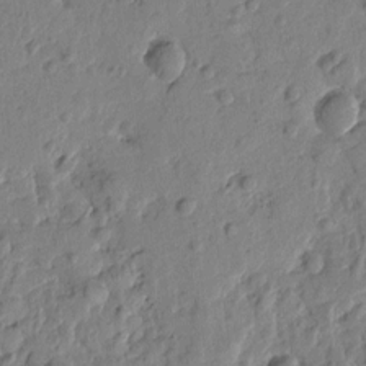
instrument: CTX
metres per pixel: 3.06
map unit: Htu
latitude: -1.3132
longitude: -179.3860
